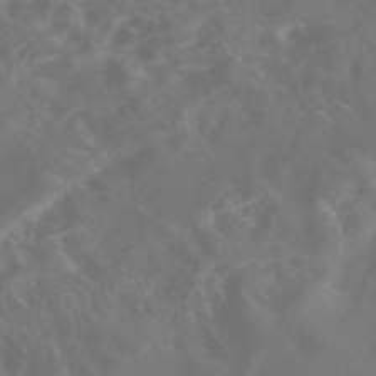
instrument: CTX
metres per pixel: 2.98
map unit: Nhe
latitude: -46.4818
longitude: 153.2187
